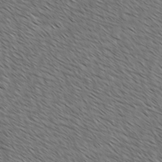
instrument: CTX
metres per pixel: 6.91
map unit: lAvf
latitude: -2.0283
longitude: -113.4804
